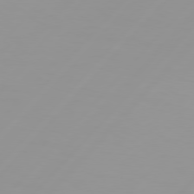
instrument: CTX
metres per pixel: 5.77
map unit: Hpe
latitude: 77.4804
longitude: -139.9150
